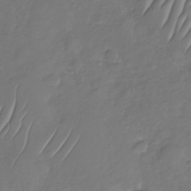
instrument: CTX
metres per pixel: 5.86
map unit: Nhu
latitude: -30.5762
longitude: -59.3104
